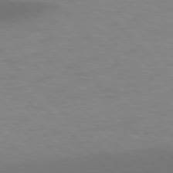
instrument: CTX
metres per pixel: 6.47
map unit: lApd
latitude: 76.9513
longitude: -59.8961
